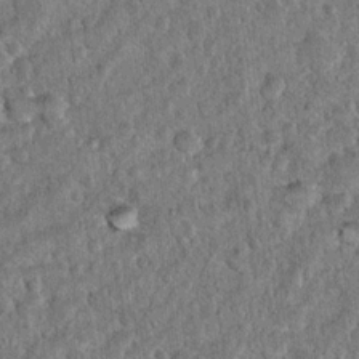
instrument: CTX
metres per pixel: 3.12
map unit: Hto
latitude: 14.5168
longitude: -34.4601
